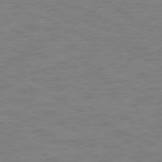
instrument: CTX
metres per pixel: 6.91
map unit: Ap
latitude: -77.8989
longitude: -74.6302
